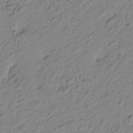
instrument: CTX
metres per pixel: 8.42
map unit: Htu
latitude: -1.2376
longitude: -175.3860
